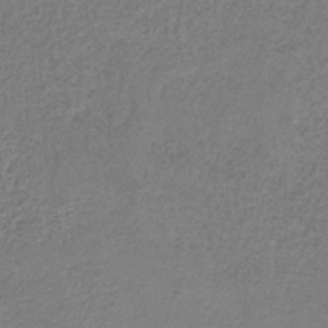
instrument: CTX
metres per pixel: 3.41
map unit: HNb
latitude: -35.3132
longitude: 52.3306
